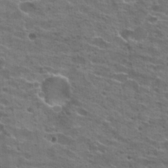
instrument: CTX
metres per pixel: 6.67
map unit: Hto
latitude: 22.0255
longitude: -42.3845
